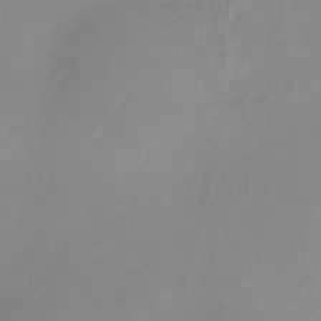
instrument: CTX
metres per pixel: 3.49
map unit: Ht
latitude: -6.6329
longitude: -20.3656
